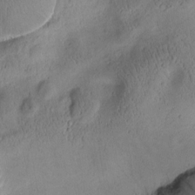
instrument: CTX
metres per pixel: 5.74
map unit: Htu
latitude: 1.3292
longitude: 175.7666
